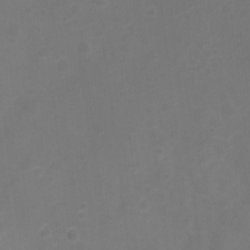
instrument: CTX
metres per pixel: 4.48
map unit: Ht
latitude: 2.4412
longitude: -22.6490
